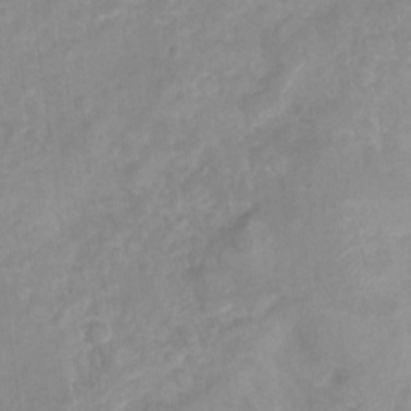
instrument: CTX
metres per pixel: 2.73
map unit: Nhu
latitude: -22.2173
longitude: -56.1766
